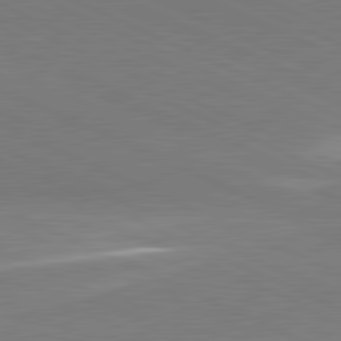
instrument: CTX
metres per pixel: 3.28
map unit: lApd
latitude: 81.3671
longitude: 156.3306
